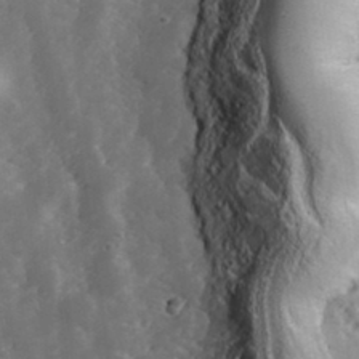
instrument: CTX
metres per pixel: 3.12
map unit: Hve
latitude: 33.3293
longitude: 149.8801
